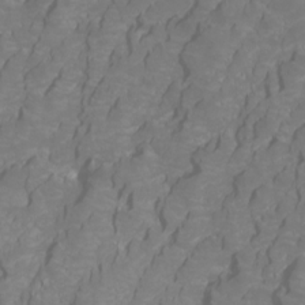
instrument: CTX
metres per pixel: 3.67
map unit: Htu
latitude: -5.8233
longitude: -72.4601
